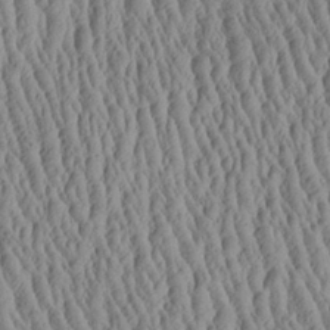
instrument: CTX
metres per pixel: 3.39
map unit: Aa
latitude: 26.7813
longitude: -135.6316
